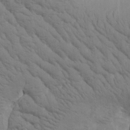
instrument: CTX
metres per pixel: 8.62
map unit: Htu
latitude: -1.1809
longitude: 174.2928
